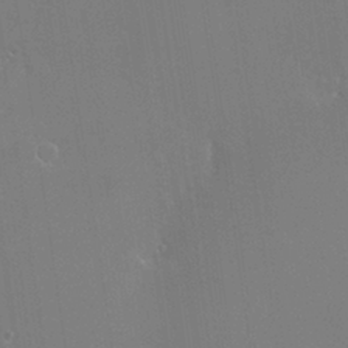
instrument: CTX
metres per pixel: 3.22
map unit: HNhu
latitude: -0.5574
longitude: 4.1228
